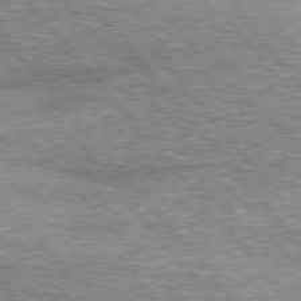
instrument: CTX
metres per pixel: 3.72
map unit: lApd
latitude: 76.4412
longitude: -73.7639
